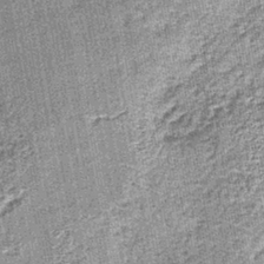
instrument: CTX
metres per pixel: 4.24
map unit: lHb
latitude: -39.1431
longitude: 64.7463
